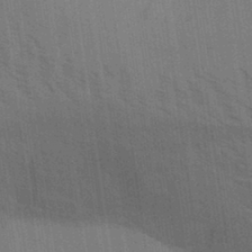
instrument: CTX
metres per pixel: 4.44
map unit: Aa
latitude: 31.6316
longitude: -139.7072
